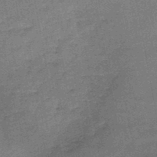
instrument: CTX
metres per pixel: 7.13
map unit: HNb
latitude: -46.9541
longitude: -36.4223
